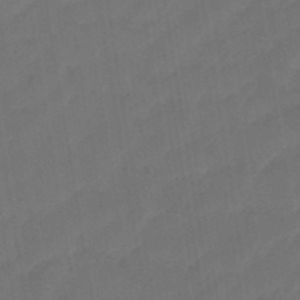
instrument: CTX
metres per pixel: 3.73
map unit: eHb
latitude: -46.3684
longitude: 85.1053
